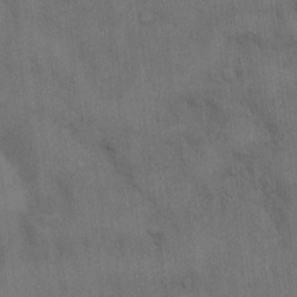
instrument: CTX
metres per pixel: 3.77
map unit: Hto
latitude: 15.1781
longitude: -61.2726
